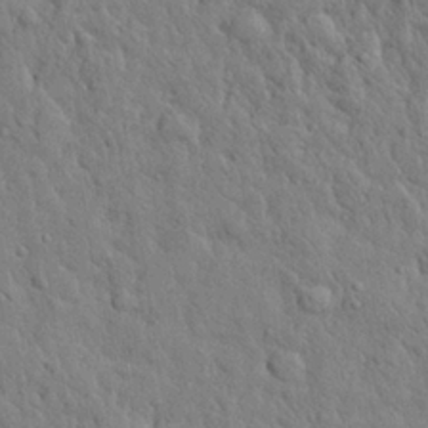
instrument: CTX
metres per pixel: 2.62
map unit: eHh
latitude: 28.5168
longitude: -75.9528
